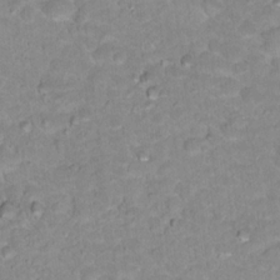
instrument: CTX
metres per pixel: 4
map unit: Hto
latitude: 17.7072
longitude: -35.5371
